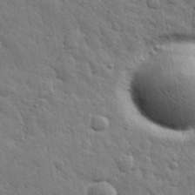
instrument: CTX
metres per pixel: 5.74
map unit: eHh
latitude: 31.6883
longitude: -78.9136
